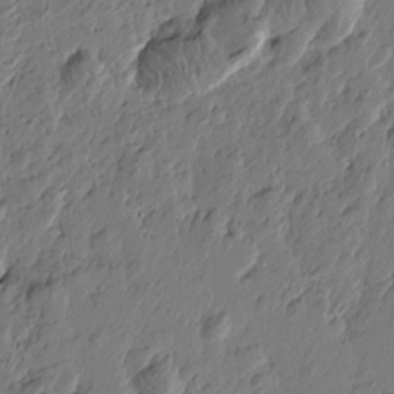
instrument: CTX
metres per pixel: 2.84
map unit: Htu
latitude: -2.1038
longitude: -178.2712
